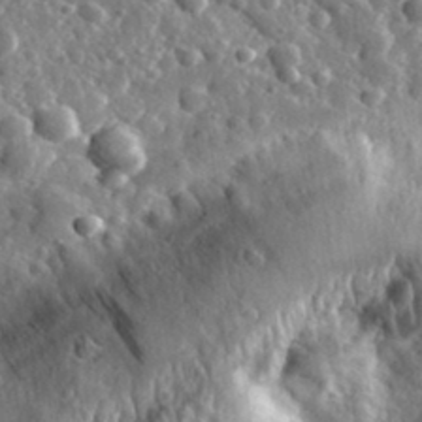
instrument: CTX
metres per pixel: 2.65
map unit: eHh
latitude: 34.8002
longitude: -80.0444
